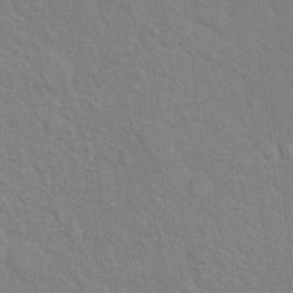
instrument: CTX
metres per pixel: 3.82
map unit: Hto
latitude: 16.3656
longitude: -39.6127
